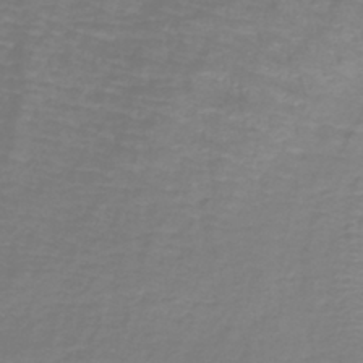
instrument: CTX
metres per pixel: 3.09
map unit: lHb
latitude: -41.6722
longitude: 58.5762
